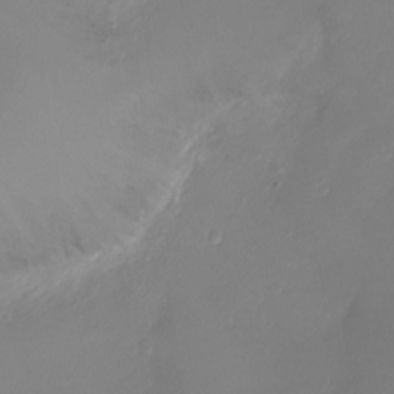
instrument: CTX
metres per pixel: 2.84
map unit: Ht
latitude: -8.1984
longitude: -27.1592
